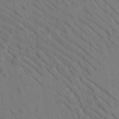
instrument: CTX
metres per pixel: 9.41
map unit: Htu
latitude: -1.6533
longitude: 172.6140
